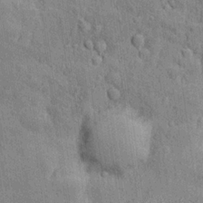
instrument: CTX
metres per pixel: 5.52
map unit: Hto
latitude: 13.6127
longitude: -34.2144
